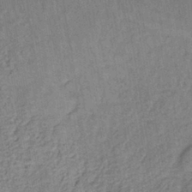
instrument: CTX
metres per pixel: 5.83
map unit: lHb
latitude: -38.1039
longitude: 62.3117
